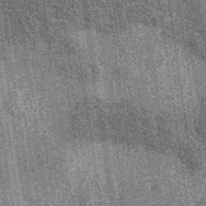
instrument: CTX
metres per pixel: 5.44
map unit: eAb
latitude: 37.2348
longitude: 107.5210
